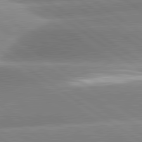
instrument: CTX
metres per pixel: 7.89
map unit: lApd
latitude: 81.4237
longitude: -157.8772
